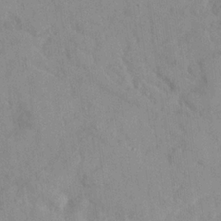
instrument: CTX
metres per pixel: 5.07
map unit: Ave
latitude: 22.1200
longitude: -130.7625
